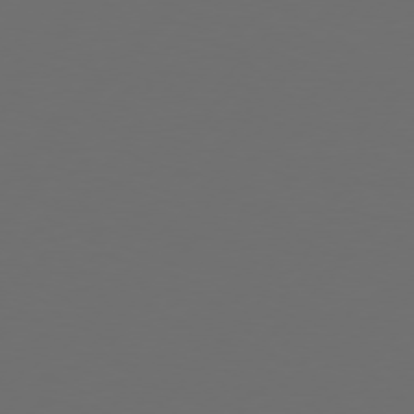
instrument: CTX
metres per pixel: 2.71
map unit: Hpe
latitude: 76.7813
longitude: -139.2348
